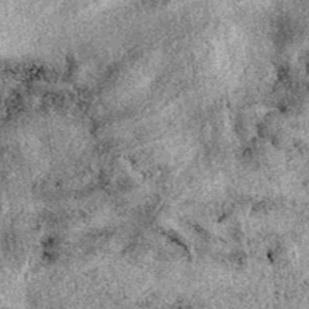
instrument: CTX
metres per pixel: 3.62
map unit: eAb
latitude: 39.5371
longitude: 111.4832
